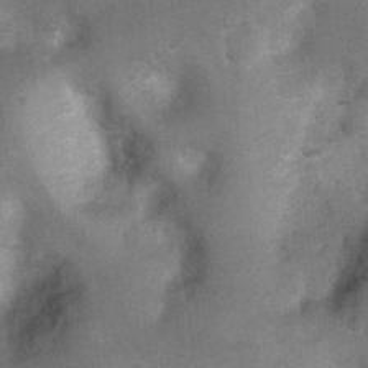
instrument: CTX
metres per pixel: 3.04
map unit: Ht
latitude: 4.1767
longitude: -28.5923
